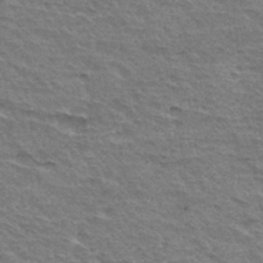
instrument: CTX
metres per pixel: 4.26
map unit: Hto
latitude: 34.4223
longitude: -45.3104
